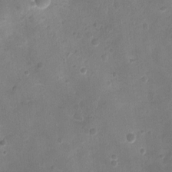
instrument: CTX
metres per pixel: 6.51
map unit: Ht
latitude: -3.6343
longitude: -19.2915
